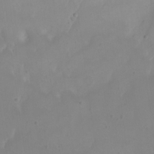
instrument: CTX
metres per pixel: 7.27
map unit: eHh
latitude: 23.5938
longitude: -66.0822
